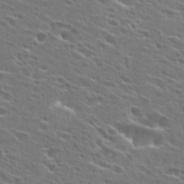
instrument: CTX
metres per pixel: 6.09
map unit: Hto
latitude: 26.5924
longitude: -44.8380
